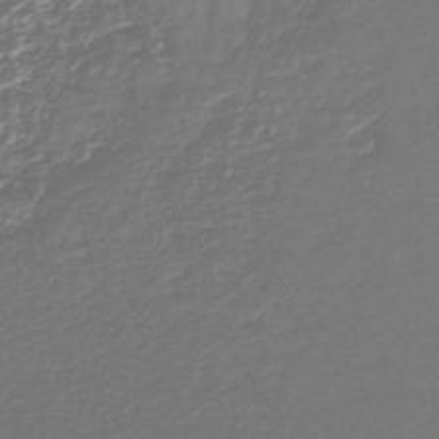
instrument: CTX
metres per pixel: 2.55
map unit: lHb
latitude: -42.9163
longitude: 77.8233
